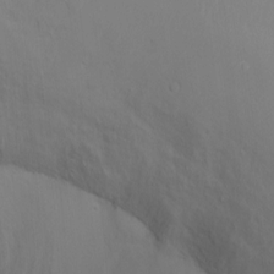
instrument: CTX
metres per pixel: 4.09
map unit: Ht
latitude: -1.0298
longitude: -33.6316
